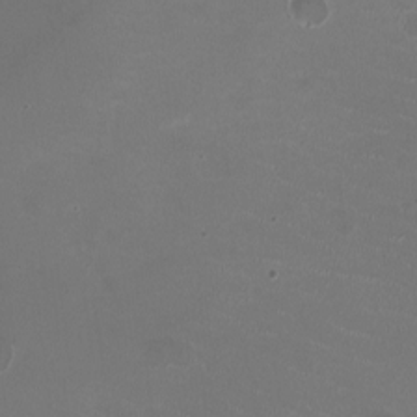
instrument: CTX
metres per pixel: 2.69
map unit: HNhu
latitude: -2.3495
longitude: -2.6679
